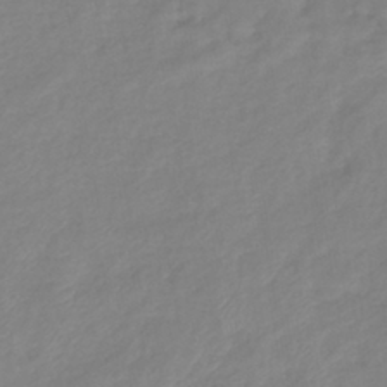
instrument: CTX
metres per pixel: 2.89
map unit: eHb
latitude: -41.0675
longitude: 80.9920
